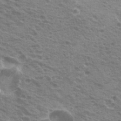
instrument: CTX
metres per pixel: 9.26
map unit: Hto
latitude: 21.3860
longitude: -31.9151
